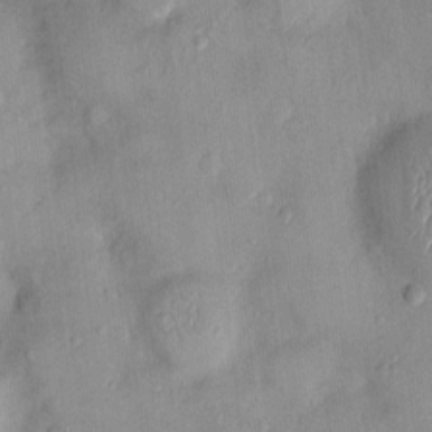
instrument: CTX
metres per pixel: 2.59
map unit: Nhu
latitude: 2.3467
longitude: -14.3846
